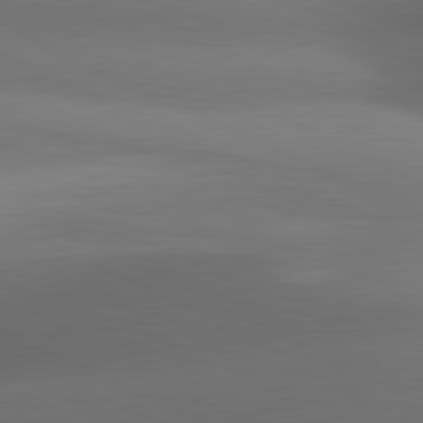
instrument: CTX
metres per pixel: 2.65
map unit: lApd
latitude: 81.2348
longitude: 133.9367
